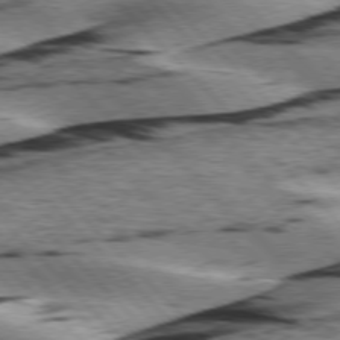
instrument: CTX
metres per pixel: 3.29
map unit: lApd
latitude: 76.2522
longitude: -78.7247
